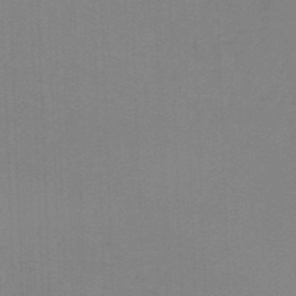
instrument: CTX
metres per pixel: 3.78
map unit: lHb
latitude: -45.5777
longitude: 63.9367
